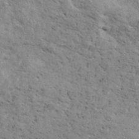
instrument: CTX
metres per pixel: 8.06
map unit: Ave
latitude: 40.8191
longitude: -110.1578
